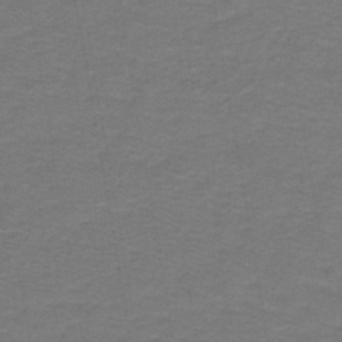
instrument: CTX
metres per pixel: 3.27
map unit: lHb
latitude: -42.2550
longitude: 53.6910
